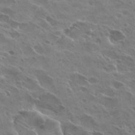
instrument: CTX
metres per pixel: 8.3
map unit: Hto
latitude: 27.2537
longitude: -40.8191
